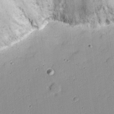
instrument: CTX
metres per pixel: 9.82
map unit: eHh
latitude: 22.1389
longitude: -67.7449
